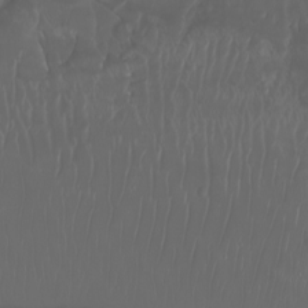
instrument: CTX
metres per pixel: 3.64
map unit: Nhu
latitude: -7.9367
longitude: -81.5560
